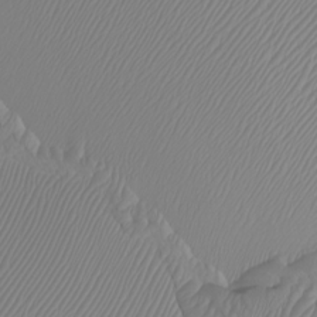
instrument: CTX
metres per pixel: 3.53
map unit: Htu
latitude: -7.2565
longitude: -67.4993
